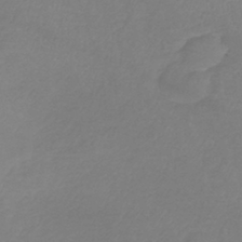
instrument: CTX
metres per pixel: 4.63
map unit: lHb
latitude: -41.5588
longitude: 74.3873
